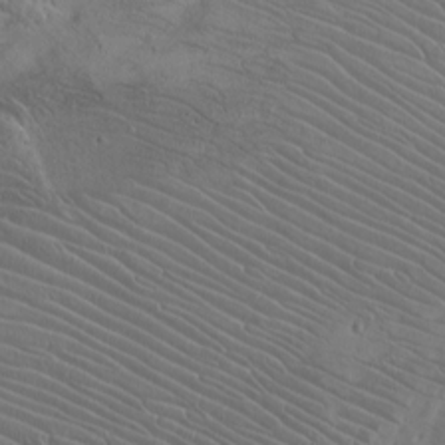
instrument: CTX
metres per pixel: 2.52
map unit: Htu
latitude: -8.1795
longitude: -64.9892
